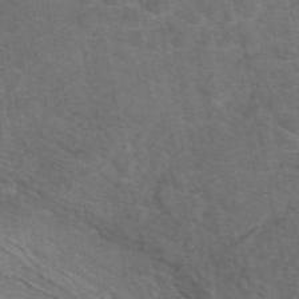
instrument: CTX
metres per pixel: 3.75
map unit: eAb
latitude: 48.5168
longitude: 115.7666
